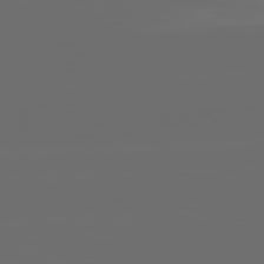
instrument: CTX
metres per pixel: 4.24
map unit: lApd
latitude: 82.0633
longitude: -165.9717
